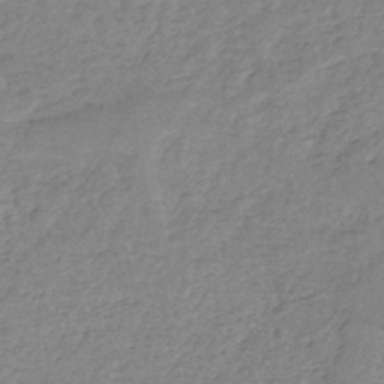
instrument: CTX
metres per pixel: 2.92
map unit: eHh
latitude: -45.5399
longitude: -29.4426
